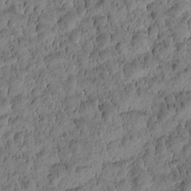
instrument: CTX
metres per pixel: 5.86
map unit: Htu
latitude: -3.0486
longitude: 171.7667
